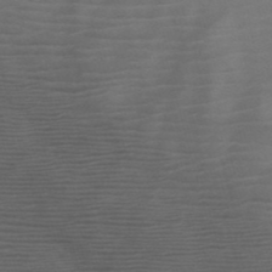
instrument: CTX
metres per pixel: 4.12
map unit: HNb
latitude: -50.4440
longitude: -46.2523
